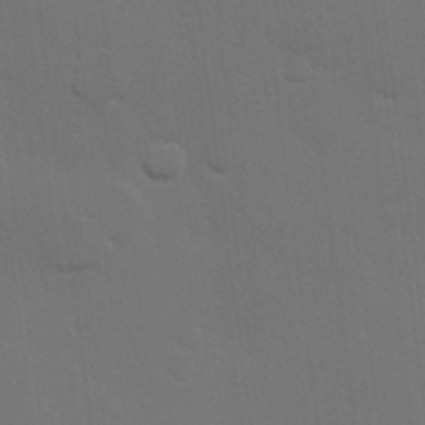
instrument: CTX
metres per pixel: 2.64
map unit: Hve
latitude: 22.4790
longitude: 147.1809
